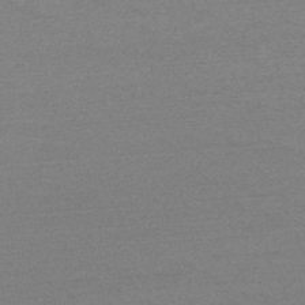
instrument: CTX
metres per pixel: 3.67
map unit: HNb
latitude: -52.1983
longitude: -43.3671
